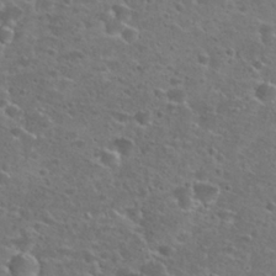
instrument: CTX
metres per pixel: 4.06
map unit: Hto
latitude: 25.6504
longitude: -49.4804
